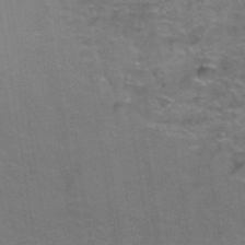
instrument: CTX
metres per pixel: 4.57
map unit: Hto
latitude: 39.3482
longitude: -42.0822
